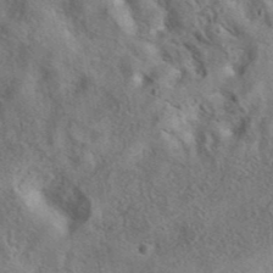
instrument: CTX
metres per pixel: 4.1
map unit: eAb
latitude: 40.9513
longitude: 107.6911
